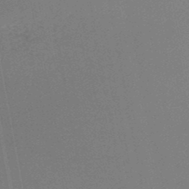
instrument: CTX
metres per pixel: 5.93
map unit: lHb
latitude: -47.4454
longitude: 68.3873
